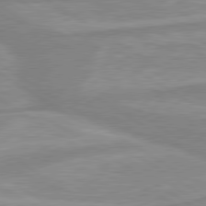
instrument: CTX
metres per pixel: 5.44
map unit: lApd
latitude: 80.0822
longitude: -172.2144
